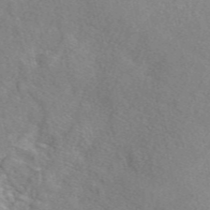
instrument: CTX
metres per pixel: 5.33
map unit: eAb
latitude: 48.4790
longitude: 113.5021
